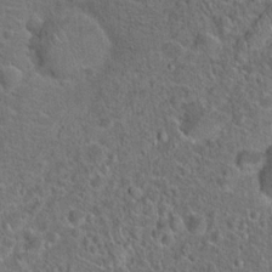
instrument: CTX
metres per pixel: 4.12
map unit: Hto
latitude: 19.2537
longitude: -43.1403
